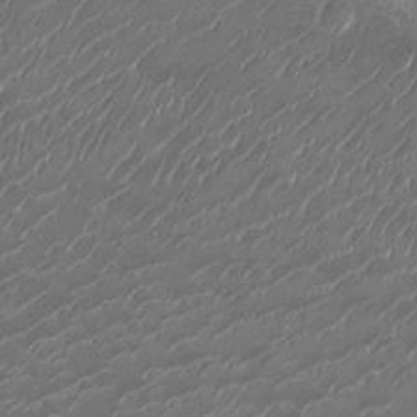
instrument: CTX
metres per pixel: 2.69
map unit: Ht
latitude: -10.1039
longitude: -19.2348
